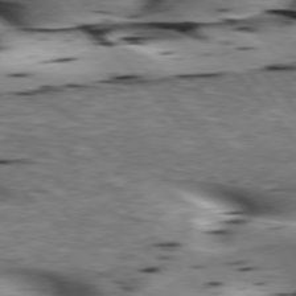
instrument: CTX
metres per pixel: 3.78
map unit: lApd
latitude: 76.0633
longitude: -60.6868
